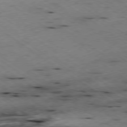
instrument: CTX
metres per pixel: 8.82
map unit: Hpe
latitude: -78.7085
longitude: -21.1403
